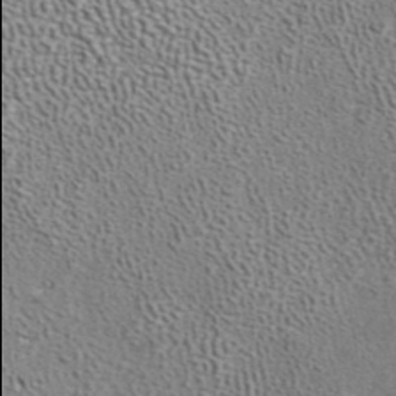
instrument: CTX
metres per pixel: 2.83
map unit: ANa
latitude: 41.0458
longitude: 18.0094
